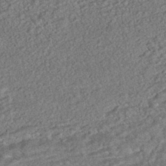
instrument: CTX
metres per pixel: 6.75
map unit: HNhu
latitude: -43.7666
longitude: 100.1416
